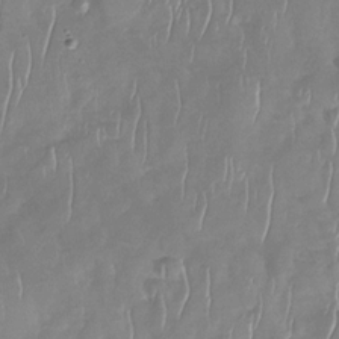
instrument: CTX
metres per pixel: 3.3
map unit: Nhu
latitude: -30.1606
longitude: -60.0822
